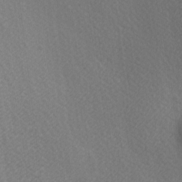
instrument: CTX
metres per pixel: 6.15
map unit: lAa
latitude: -5.7855
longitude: -121.7261
